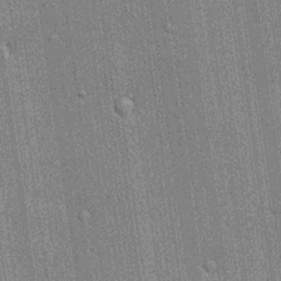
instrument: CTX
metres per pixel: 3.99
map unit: lHvf
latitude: 19.0458
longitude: 142.6140
